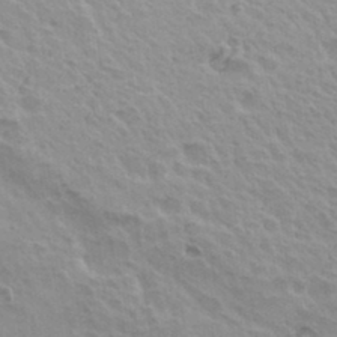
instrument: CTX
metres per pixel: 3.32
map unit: Hto
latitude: 33.8394
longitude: -40.5545
